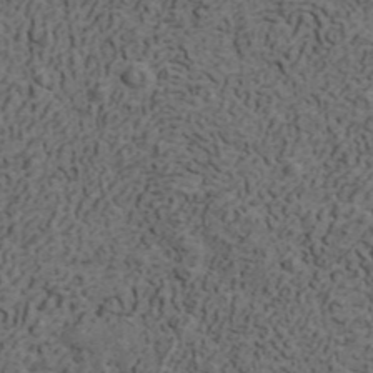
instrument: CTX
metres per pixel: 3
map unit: ANa
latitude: 42.2334
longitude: 29.6344
